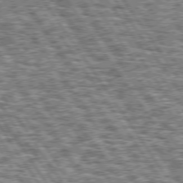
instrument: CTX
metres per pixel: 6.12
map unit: Hpe
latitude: 74.9514
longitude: -153.4049
